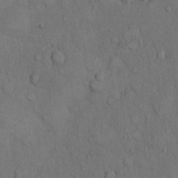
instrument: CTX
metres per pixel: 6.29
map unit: Hto
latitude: 10.2523
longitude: -60.7246
